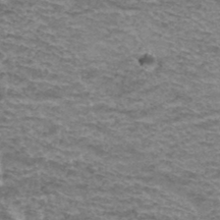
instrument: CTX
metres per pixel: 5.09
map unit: Hto
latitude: 37.7261
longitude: -43.1025
